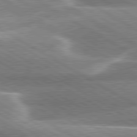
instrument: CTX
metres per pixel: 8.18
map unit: lApd
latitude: 80.3278
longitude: -120.3279
